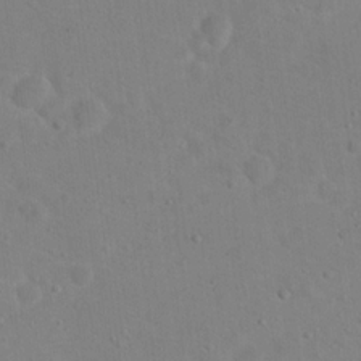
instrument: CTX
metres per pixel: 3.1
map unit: Hto
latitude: 17.7639
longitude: -39.4615
